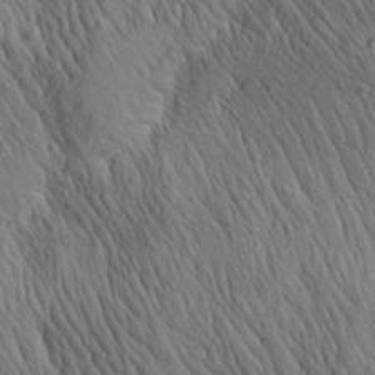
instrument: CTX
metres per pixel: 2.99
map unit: Aa
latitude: 26.7435
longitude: -141.4615
